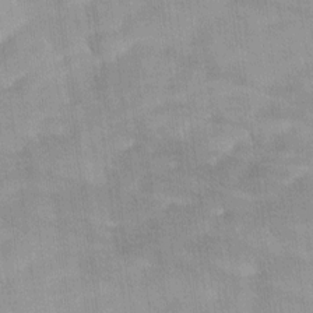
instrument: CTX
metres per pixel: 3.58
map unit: Ave
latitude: 11.7828
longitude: -106.4979
